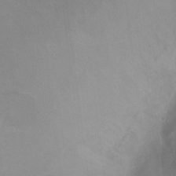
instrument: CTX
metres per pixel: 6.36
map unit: Ht
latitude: -9.3698
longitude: -39.0269
